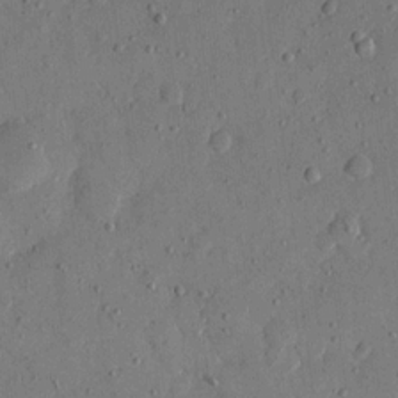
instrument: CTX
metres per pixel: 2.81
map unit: eHh
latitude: 13.7828
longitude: -68.2523
